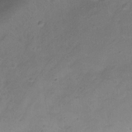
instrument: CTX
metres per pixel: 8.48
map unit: Ht
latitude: 11.7639
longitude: -40.0633
